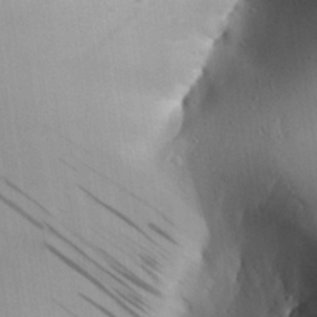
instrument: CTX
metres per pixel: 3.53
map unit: Aa
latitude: 28.4790
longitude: -131.0837
